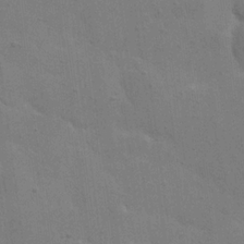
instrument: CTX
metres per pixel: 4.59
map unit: eHh
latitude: 20.5168
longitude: -62.3468
